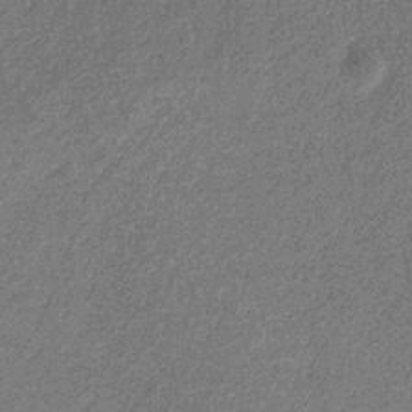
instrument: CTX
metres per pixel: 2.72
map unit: eHb
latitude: -30.6896
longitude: 69.0675
